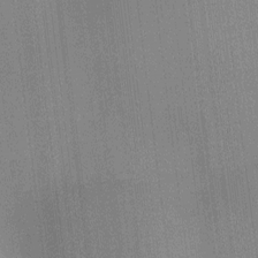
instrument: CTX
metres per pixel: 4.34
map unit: Ht
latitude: -5.8233
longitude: -27.3104
